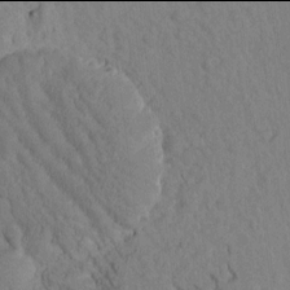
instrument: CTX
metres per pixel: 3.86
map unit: Htu
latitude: -2.0094
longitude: 172.6896
